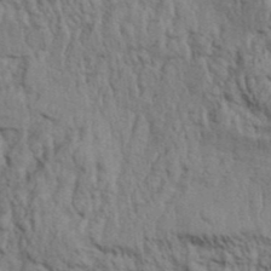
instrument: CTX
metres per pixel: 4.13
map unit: Aa
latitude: 32.0633
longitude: -135.3103
